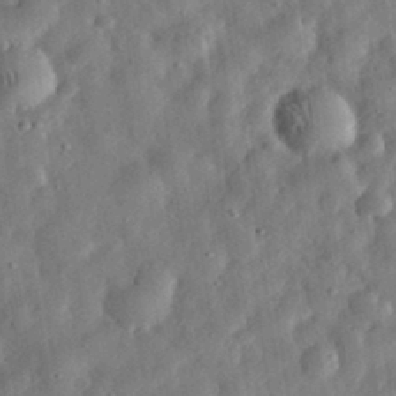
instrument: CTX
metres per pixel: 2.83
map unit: eHh
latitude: 32.6868
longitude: -75.2726
